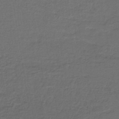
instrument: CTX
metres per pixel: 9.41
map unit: lHb
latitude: -39.1998
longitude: 58.0283
